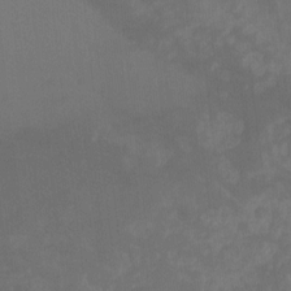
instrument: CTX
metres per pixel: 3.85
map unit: Ht
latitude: -9.4265
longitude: -39.6883
